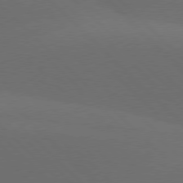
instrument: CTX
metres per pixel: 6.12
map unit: lApd
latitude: 77.7260
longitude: -52.9703
